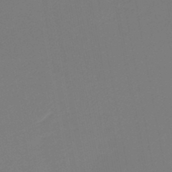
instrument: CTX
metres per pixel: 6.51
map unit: lHb
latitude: -46.5196
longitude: 74.8030
